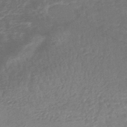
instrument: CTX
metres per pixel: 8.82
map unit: HNhu
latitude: -45.3510
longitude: 93.3888
